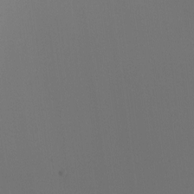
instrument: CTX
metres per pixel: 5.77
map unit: Nhu
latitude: -6.8408
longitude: -95.0837
